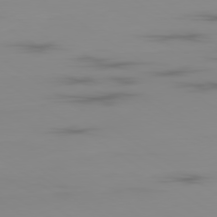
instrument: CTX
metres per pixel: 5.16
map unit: Ap
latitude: -80.0661
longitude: -59.3860
